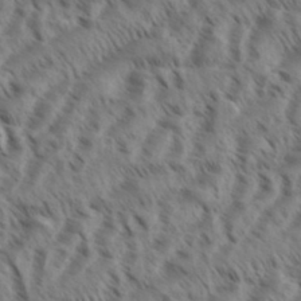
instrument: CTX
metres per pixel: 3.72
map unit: eHh
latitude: 35.9150
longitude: -138.4979
